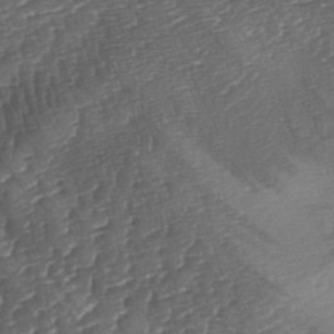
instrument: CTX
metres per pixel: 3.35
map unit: lAa
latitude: -3.4454
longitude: -127.7072
